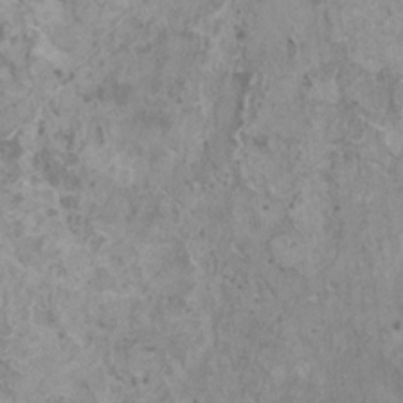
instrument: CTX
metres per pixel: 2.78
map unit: HNhu
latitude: 0.5167
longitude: 3.8611
